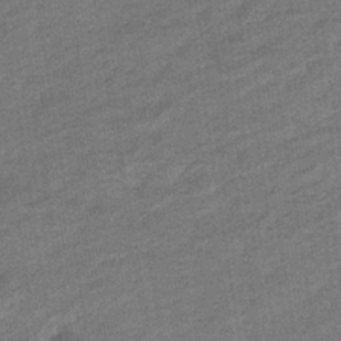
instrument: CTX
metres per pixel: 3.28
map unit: eHb
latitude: -36.4440
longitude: 77.8800
